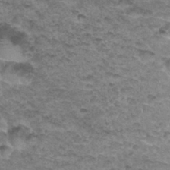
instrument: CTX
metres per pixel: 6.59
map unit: Hto
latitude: 33.5938
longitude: -47.3293
